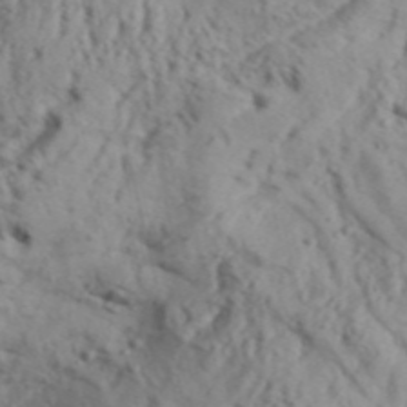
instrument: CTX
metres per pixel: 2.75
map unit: Aa
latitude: 31.4994
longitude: -136.3845
